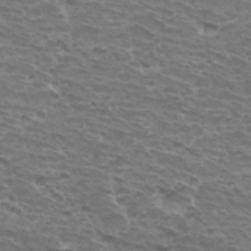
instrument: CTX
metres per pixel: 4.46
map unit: Hto
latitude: 32.7624
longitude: -41.4615
